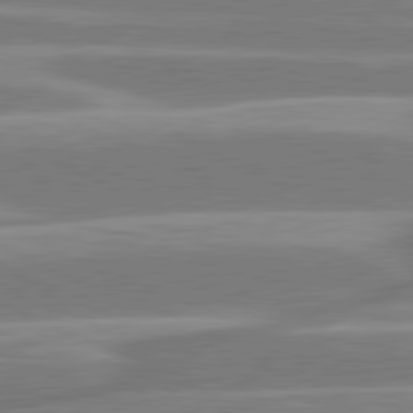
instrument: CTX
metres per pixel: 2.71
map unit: lApd
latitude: 81.0836
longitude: -131.5183
